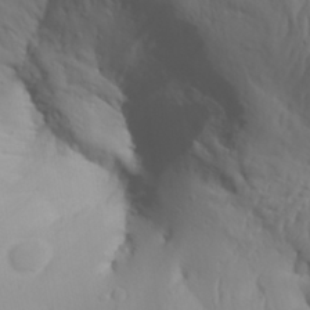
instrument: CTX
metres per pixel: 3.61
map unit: Aa
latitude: 30.0822
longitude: -133.4615
